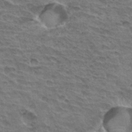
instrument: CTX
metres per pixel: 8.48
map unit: Hto
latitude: 34.6679
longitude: -43.9528
